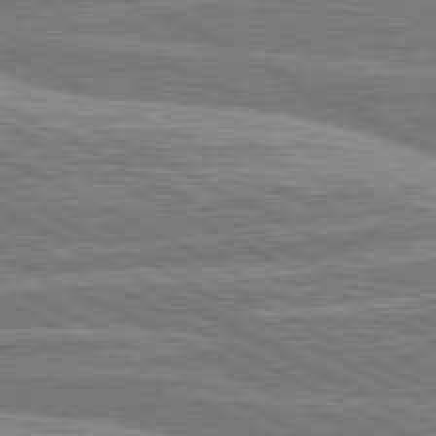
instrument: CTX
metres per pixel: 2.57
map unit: lApd
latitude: 81.1025
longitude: -173.4615
